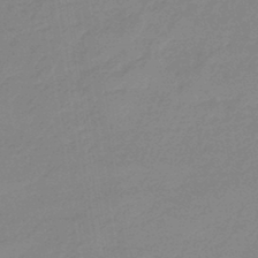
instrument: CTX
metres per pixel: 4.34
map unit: eHb
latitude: -44.7652
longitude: 86.5196
